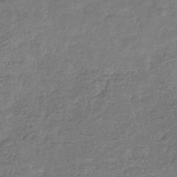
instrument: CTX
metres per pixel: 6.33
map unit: eHb
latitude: -34.3117
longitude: 77.2565
